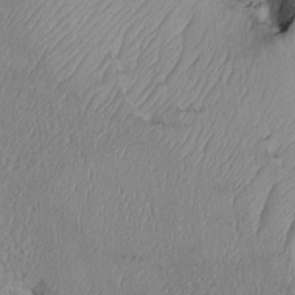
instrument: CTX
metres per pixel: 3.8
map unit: Htu
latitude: 2.7246
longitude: 148.9542
